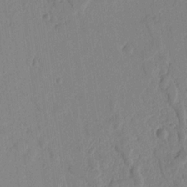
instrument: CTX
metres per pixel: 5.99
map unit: Ht
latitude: 10.0444
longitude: -78.3468
